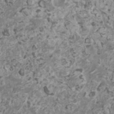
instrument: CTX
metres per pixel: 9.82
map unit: HNhu
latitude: 1.8961
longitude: 3.6344
